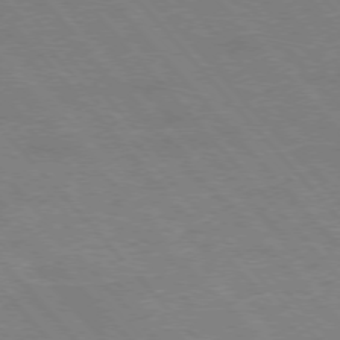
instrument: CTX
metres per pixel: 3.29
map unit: Hpe
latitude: -76.5574
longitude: -13.0081
